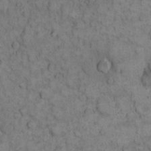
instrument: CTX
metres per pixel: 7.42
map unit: eHh
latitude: 11.8772
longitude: -63.4805
